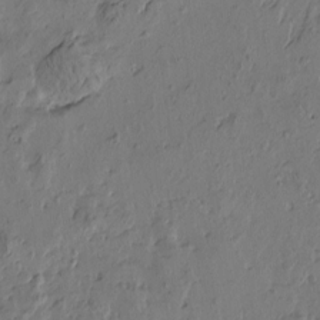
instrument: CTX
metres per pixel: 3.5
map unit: Htu
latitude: -2.9730
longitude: -178.2145
